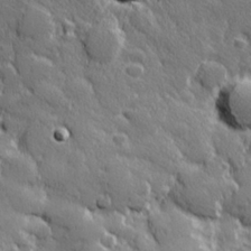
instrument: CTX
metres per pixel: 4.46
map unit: Hve
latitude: 27.1025
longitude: 144.7841
